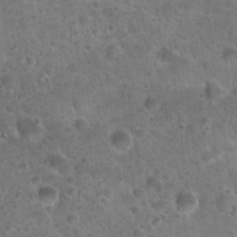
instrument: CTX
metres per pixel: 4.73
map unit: Hto
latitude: 21.9528
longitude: -53.1025
